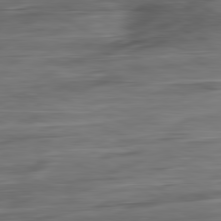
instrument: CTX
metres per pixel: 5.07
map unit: Ap
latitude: -81.6722
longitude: -68.3278
